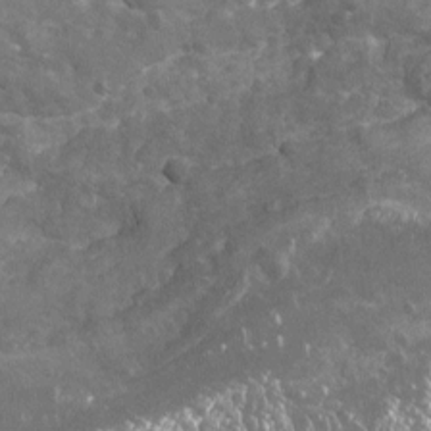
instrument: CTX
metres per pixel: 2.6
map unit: Nhu
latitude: -19.4832
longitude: -56.6868
